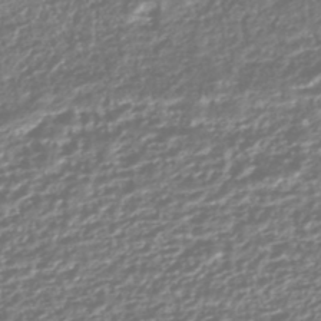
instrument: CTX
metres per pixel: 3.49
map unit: HNhu
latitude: -44.8030
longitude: 98.1039
